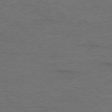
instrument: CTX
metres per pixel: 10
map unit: Ap
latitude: -78.4251
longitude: -91.8961
